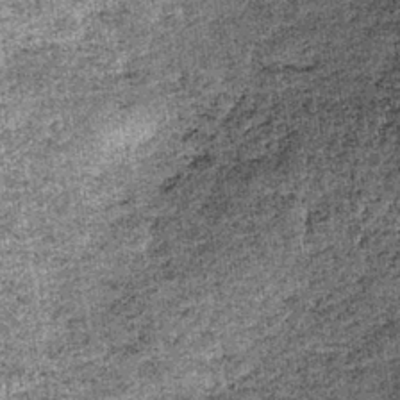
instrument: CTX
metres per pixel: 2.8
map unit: lHb
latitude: -39.2754
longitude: 67.2565
